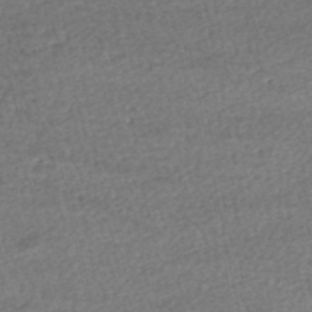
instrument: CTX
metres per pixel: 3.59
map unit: HNhu
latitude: -48.2929
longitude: 103.0864
